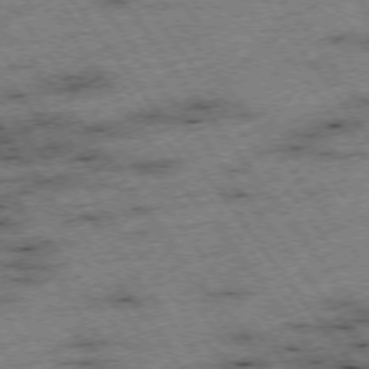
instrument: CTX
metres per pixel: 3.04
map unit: Hpe
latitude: -74.7652
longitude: 2.4628
